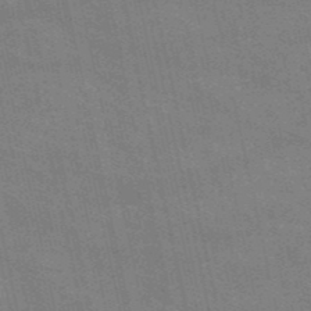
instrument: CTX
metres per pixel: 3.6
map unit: HNb
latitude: -52.5384
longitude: -39.7827
